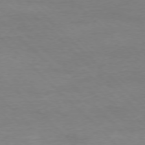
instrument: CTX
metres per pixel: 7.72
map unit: Ap
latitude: -77.4076
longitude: -88.6869
